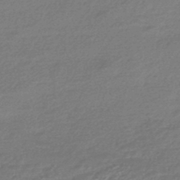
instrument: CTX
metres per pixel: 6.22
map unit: HNhu
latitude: -45.5777
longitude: 93.5399
